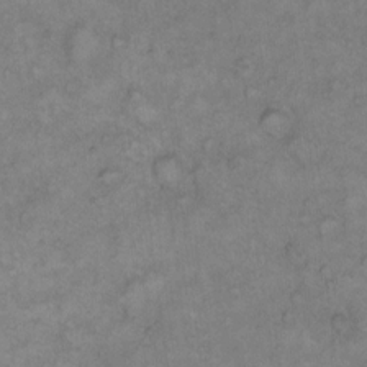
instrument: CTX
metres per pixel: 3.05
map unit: Hto
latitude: 10.5168
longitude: -60.2144
